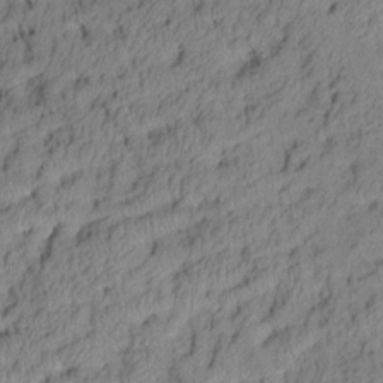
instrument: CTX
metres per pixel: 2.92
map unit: Aa
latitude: 7.0458
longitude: -128.1200
